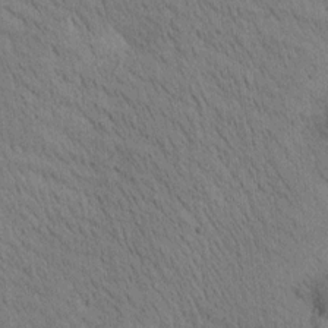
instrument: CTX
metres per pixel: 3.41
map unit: Htu
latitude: 0.5923
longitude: 174.2550
